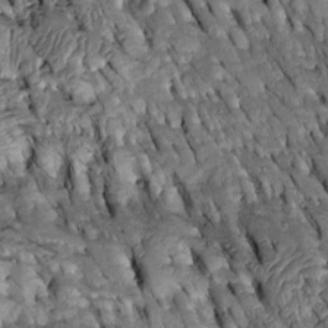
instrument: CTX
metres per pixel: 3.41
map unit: Htu
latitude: -2.8030
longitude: 150.8408
